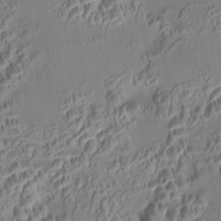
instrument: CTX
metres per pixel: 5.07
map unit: HNhu
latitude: 6.0444
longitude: 9.4832
